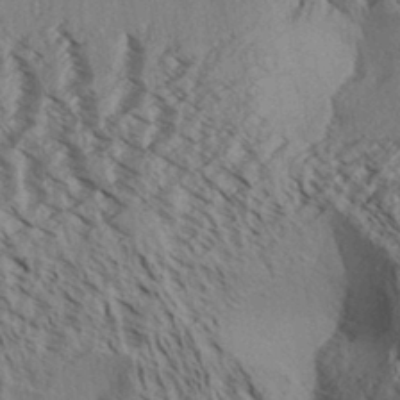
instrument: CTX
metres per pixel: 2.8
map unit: Aa
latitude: 31.5371
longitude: -138.3656
